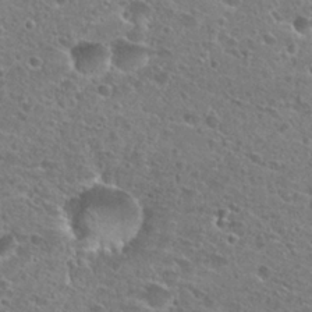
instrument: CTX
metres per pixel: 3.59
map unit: Hto
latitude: 25.4048
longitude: -45.9528
